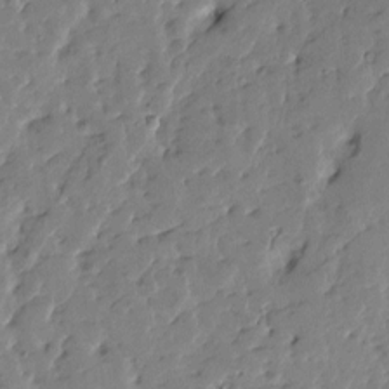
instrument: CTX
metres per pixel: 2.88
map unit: Htu
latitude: 1.1781
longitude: 179.9745
